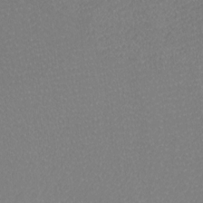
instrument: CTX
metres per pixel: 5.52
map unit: Htu
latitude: -11.6533
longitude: -71.9339
